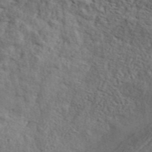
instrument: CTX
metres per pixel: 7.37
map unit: ANa
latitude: 44.5168
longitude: 47.8989
